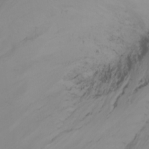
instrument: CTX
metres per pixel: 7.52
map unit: Nhu
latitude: -7.0486
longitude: -65.8772
